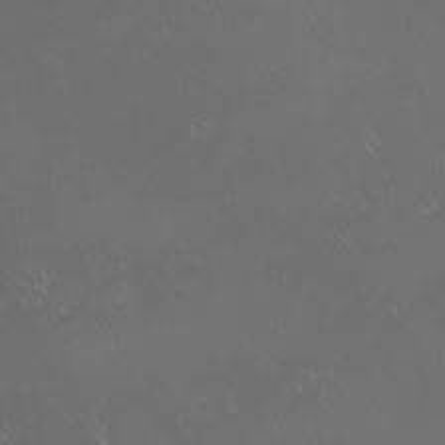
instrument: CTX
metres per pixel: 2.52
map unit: eHh
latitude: -2.3684
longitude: 19.7100
